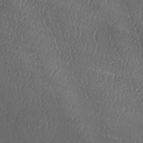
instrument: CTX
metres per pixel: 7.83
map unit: lAa
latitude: -7.4643
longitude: -129.4237
